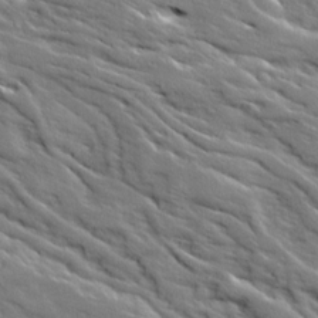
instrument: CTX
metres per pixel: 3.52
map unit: Ave
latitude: 18.9702
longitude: -136.0444
